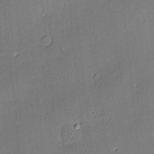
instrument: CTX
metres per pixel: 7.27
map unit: Hve
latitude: -9.7666
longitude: 175.4265
